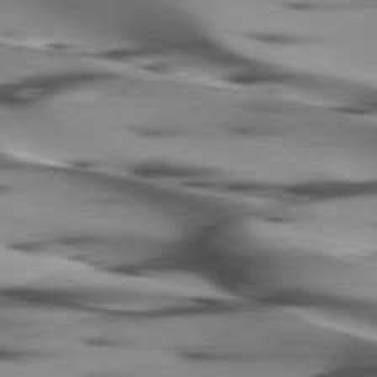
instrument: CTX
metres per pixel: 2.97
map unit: lApd
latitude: 75.7639
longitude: -64.1389
